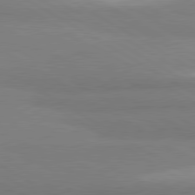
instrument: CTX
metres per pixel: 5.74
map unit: lApd
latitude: 80.5924
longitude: -178.7247
